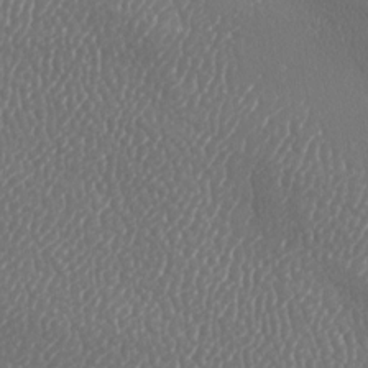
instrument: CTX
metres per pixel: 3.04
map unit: lAa
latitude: -8.6518
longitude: -128.4790
